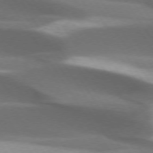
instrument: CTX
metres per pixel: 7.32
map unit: lApd
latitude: 73.5938
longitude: -52.4979
